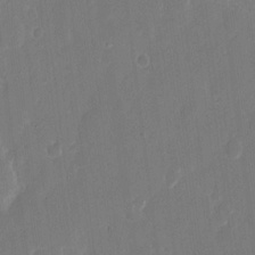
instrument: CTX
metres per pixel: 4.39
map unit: eHh
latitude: 12.2145
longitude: -72.4790
